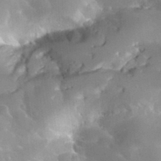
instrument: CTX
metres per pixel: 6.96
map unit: Nhu
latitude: 30.8002
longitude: -54.1578
